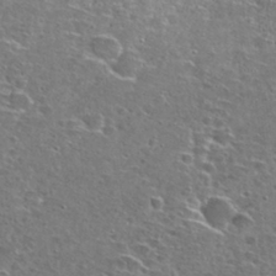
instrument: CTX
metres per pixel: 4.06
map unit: Hto
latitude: 27.2915
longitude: -47.9528
